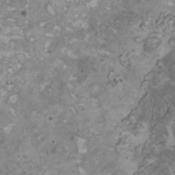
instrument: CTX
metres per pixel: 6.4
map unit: HNhu
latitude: 1.2537
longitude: -0.5545
